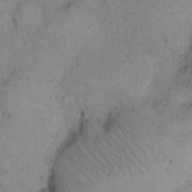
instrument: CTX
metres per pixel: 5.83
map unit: eHh
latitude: 17.3482
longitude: -62.5735
